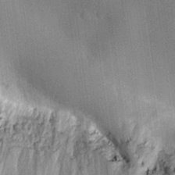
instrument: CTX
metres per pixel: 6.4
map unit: eHh
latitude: 27.9528
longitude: -79.4994
